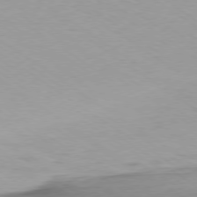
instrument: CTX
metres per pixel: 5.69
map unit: Ap
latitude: -79.3698
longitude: -94.2523
